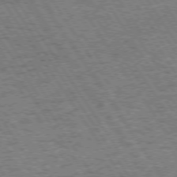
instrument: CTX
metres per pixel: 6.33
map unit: Hpe
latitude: 73.4427
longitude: -124.1200
